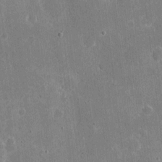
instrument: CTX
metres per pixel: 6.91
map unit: eHh
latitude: 5.7827
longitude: -67.7071
